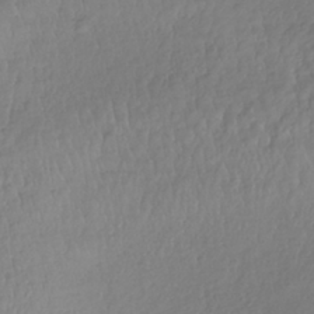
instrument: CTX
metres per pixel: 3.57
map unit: lHb
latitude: -37.6344
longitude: 69.7855
